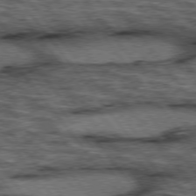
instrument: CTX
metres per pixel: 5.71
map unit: lApd
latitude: 75.9528
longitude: -48.1767
